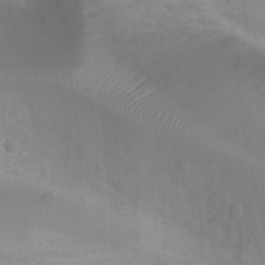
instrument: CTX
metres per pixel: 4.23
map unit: Ht
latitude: 4.3467
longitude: -19.8961
